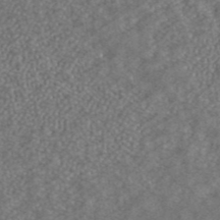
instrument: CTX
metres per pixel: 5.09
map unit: ANa
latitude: 42.2523
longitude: 26.5384
